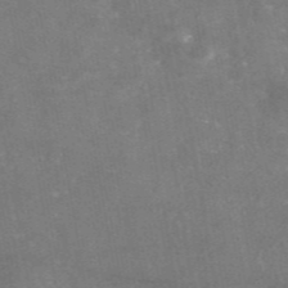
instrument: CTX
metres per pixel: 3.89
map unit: eAb
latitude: 46.5168
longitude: 120.6896
